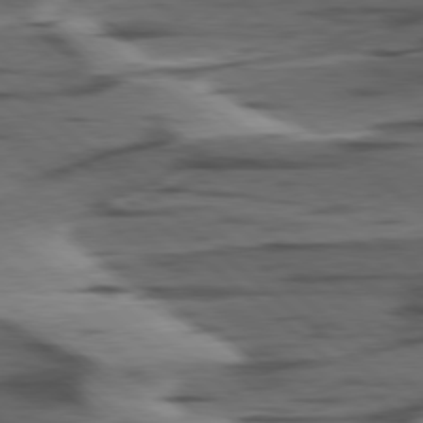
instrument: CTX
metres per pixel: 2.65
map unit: lApd
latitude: 78.7058
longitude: -49.6505
